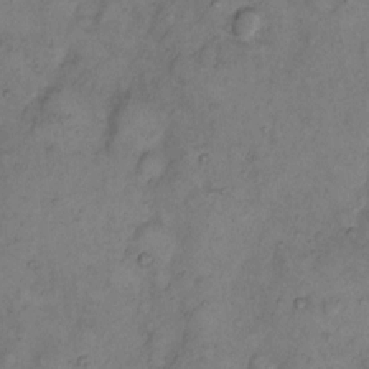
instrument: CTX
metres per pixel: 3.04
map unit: eHh
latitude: 10.8569
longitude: -62.5735
